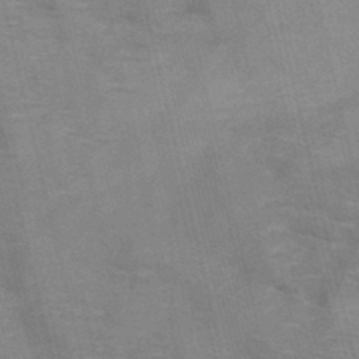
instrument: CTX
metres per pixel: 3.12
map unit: HNb
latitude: -47.3320
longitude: -47.9150
